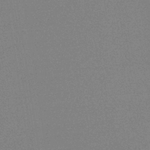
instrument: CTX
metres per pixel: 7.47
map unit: HNb
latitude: -34.4251
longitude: 52.7085
